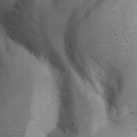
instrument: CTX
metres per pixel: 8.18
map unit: Ave
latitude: -11.1242
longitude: -121.3104
